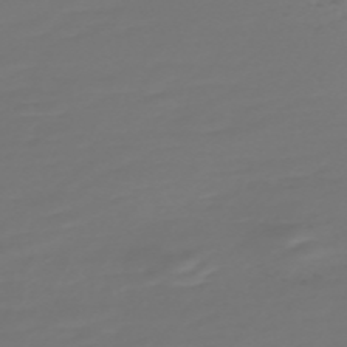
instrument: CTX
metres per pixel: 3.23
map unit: Nve
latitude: -59.1053
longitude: 57.8044
